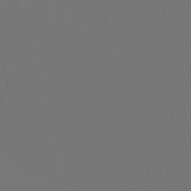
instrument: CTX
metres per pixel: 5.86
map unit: lHb
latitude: -51.1053
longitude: 80.5763
